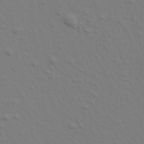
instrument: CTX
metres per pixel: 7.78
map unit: Aa
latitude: 20.7813
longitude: -143.1592
